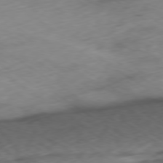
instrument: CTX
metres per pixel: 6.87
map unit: Ap
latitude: -79.5210
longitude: -72.4601
